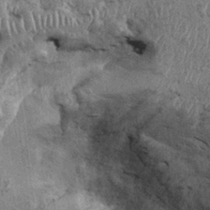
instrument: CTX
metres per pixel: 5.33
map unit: Ht
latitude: -0.1039
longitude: -14.0822
